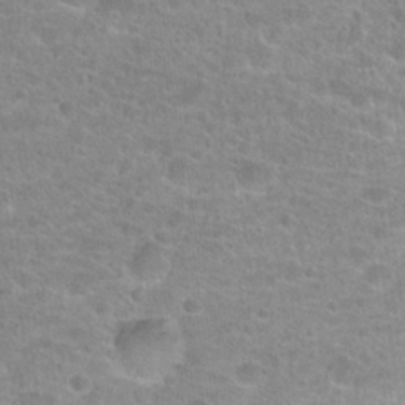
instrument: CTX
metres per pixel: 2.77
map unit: Hto
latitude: 24.7813
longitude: -48.1956
